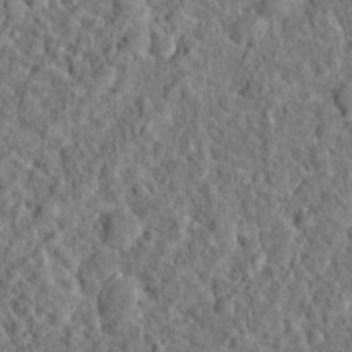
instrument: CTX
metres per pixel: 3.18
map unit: Hto
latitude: 15.8017
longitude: -39.1592
